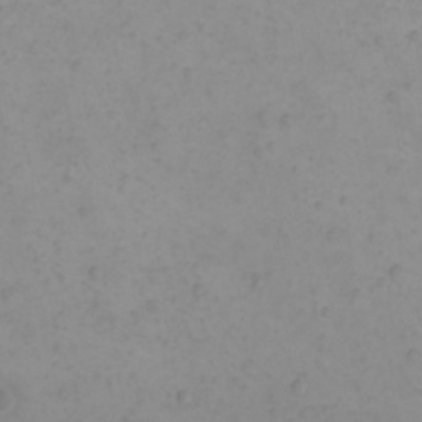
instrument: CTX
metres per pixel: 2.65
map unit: eHh
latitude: 21.4994
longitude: -64.9136
